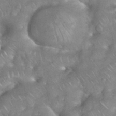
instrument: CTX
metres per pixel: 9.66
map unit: eHh
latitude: 38.9136
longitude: -58.6113
